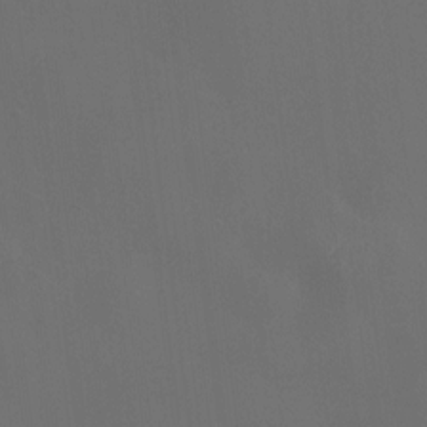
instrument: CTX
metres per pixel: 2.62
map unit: HNhu
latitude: 10.7624
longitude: 11.3510
